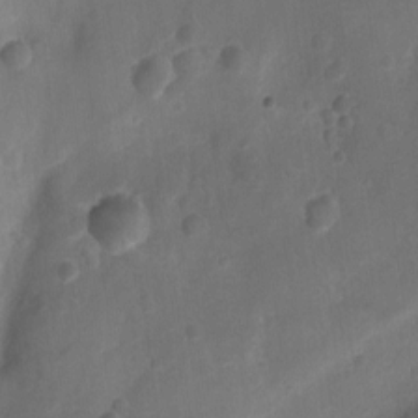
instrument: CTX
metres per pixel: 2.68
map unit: Ht
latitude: -10.4062
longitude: -22.3278
